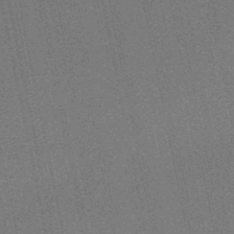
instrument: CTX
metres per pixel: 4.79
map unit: eHb
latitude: -50.4629
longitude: 79.2754
